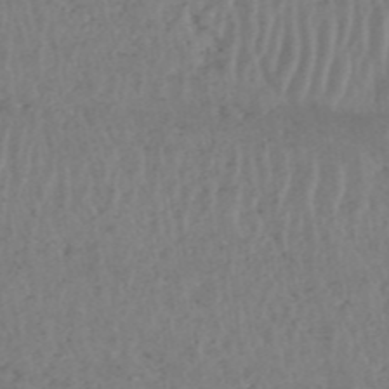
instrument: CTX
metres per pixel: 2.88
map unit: HNhu
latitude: -48.1417
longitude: 30.8219
